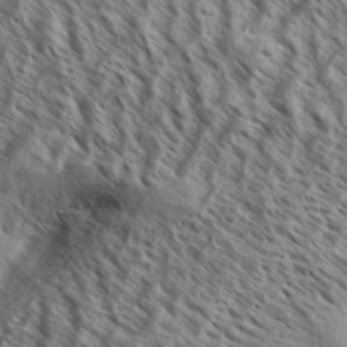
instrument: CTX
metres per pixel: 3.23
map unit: Aa
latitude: 33.6883
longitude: -138.4790
